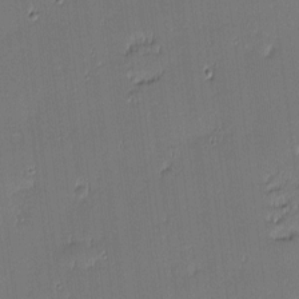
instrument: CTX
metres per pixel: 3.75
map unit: eHh
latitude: -2.7274
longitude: -83.0458
